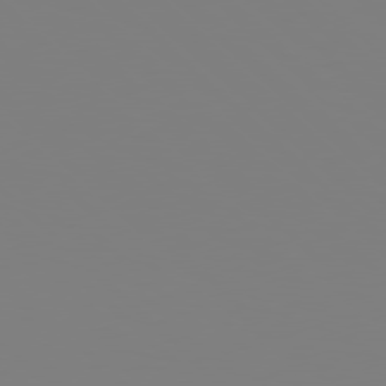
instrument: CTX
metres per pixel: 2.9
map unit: Hpe
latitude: 78.1389
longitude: -162.1200
